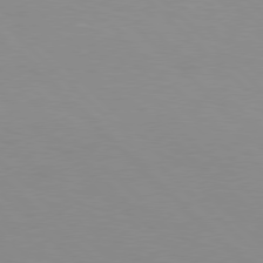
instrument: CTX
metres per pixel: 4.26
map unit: Hpe
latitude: 77.4993
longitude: -160.9702
